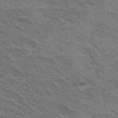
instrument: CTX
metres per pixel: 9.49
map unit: Nhu
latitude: 20.9514
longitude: -31.1404
